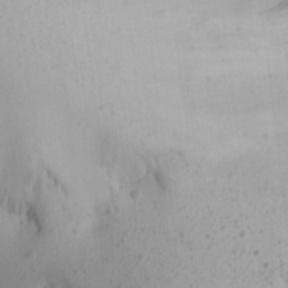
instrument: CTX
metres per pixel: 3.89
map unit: Aa
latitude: 20.2523
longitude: -146.2901
